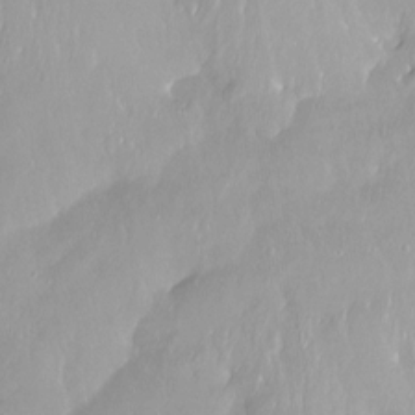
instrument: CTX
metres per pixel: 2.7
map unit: Htu
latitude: -14.9353
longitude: -44.5357
